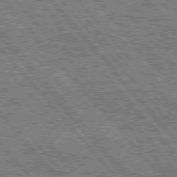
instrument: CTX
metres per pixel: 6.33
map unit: Hpe
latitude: 75.5371
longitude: -126.2334
